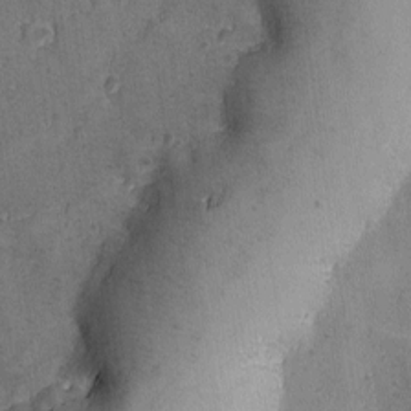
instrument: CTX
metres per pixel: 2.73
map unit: Ave
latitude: -7.7855
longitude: -118.8758
